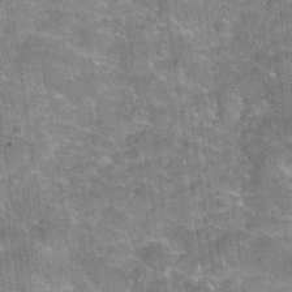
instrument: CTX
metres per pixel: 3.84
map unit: Hve
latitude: -31.1242
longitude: 96.2362
